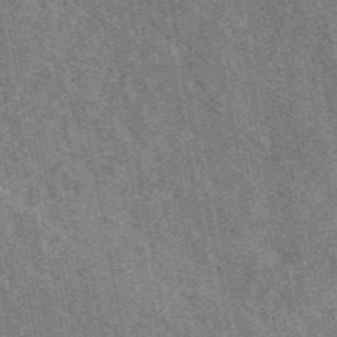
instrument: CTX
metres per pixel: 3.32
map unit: eAb
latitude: 48.2334
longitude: 120.1039
